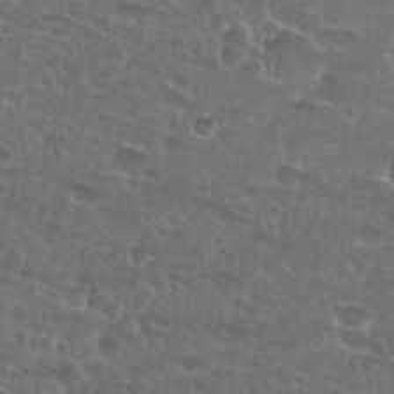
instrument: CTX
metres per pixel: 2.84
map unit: Nhu
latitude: 27.4993
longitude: -51.6505
